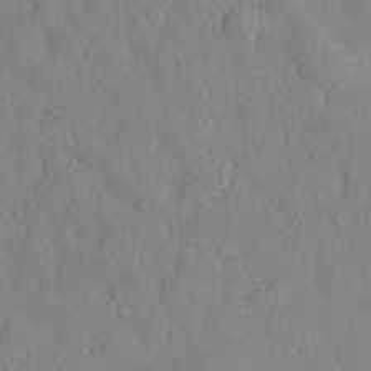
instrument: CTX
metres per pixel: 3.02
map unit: eHh
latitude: 29.1970
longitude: -77.4237
